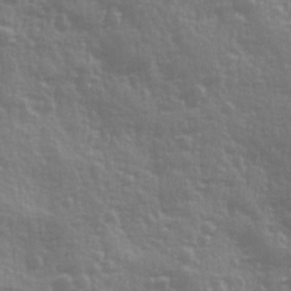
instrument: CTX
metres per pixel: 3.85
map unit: Ave
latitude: 12.6869
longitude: -103.5182
